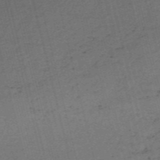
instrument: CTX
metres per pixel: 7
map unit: HNb
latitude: -55.3321
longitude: -42.8002
